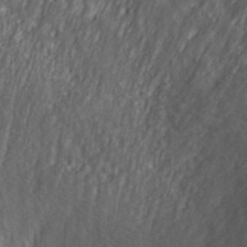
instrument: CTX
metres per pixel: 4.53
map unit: ANa
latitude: 36.7624
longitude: 17.9367
